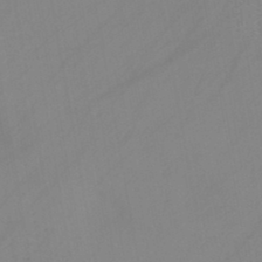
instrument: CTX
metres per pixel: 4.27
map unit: HNb
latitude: -44.7841
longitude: -43.6316
